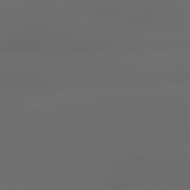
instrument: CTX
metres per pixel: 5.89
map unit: lApd
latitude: 79.1403
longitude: -135.9528
